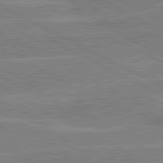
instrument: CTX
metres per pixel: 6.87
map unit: lApd
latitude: 80.6113
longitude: 121.0108
